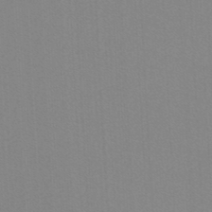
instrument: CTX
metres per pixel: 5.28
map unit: lHb
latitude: -48.1795
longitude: 64.0850
